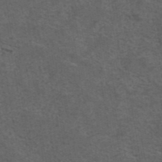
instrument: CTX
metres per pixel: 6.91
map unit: eAb
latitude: 43.7261
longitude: 105.1242
